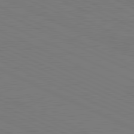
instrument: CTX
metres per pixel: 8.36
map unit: lApd
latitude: 81.4804
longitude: 149.8423
